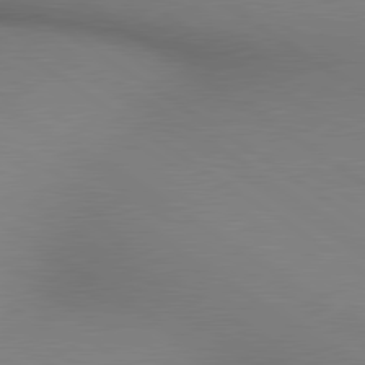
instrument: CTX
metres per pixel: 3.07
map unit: lApd
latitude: 80.2145
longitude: 134.7652
